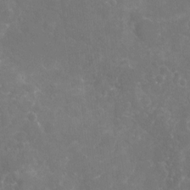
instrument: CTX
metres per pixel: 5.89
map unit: Nhu
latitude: -17.5777
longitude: -57.6882
